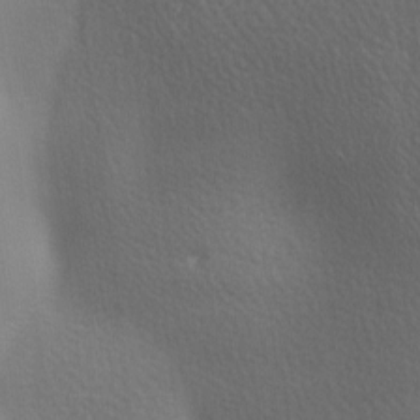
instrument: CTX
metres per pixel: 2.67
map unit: lAa
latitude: -6.2361
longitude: -121.5560
